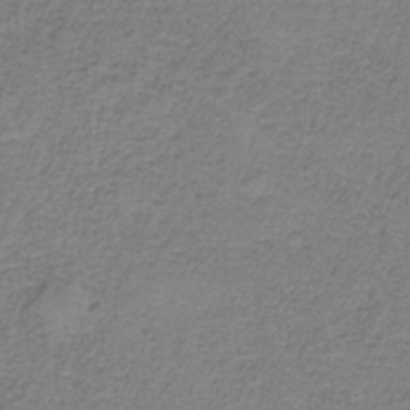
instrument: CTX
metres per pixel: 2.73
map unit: HNb
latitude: -35.4643
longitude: 53.2753
